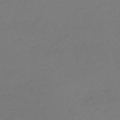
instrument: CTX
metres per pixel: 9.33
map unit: lHb
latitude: -45.4832
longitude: 68.9541
